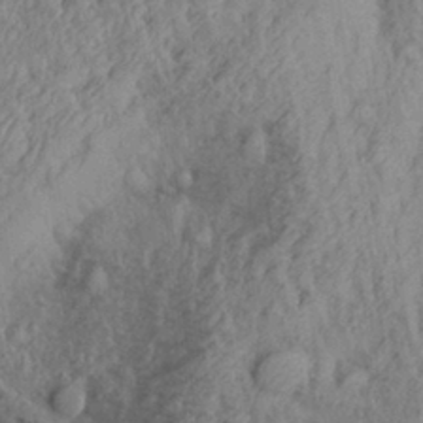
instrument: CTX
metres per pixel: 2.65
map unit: Aa
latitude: 29.6883
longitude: -137.2915
